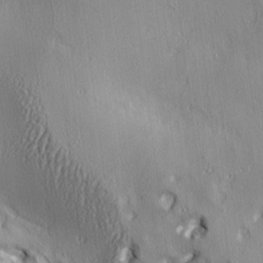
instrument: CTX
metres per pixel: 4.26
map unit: lAa
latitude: 4.3278
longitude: -112.5924
